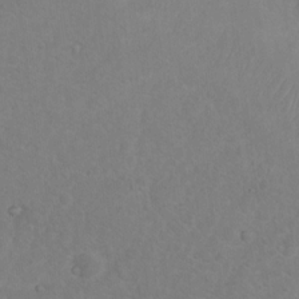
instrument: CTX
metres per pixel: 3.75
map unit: Nhu
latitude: 8.8569
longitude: -22.4601
